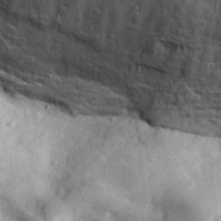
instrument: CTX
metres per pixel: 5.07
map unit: eHh
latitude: 33.4804
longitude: -78.2145
